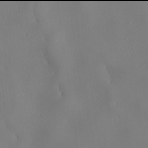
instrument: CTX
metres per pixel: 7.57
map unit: lHvf
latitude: 21.9906
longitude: 141.7477
